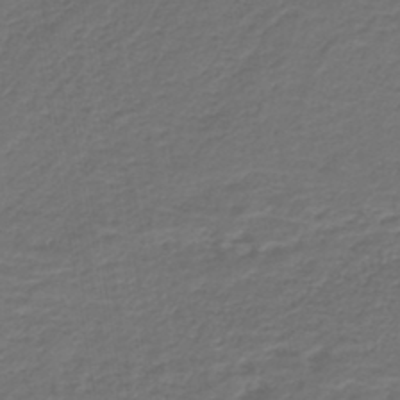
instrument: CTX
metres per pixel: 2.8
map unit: HNb
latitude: -42.9541
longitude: 51.5966
